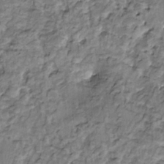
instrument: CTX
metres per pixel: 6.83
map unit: HNhu
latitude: 2.9513
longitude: 8.9164
